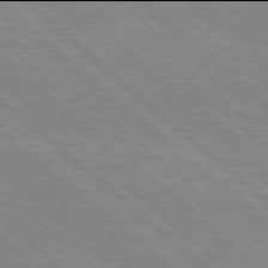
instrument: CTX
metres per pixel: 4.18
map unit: Hpe
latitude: 77.9906
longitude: -123.4993
